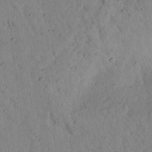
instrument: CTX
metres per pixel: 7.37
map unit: Aa
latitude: 23.1592
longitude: -148.2523
